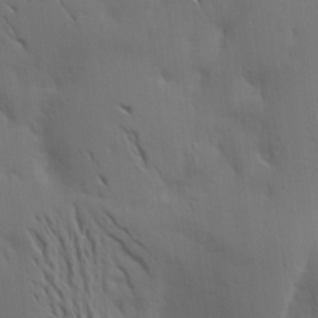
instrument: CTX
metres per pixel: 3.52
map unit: Aa
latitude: 15.4616
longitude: -147.5560
